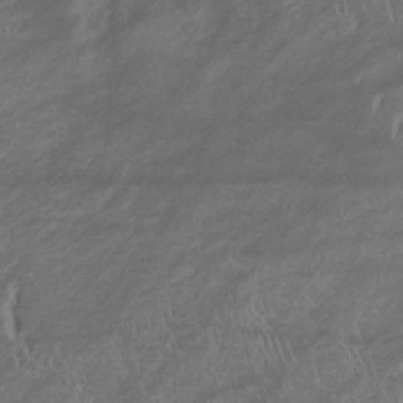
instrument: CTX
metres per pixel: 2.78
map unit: eHb
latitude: -33.5022
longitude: 67.8989
